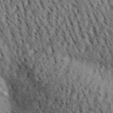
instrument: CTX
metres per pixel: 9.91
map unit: Aa
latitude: 30.1200
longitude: -138.9514
